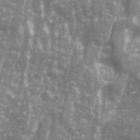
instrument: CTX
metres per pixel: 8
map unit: Ave
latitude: 21.3860
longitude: -132.7813
